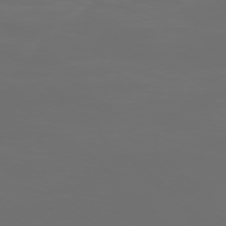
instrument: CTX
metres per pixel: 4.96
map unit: Ap
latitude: -76.5952
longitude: -81.9717
